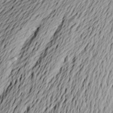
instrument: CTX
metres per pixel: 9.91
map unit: Aa
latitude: 19.6316
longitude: -145.8205
